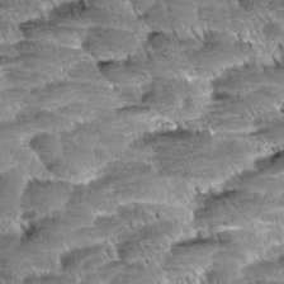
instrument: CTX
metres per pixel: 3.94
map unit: Aa
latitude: 8.2712
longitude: -132.7057
